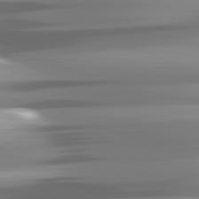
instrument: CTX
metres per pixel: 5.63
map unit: lApd
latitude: 81.7827
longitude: -141.3859
